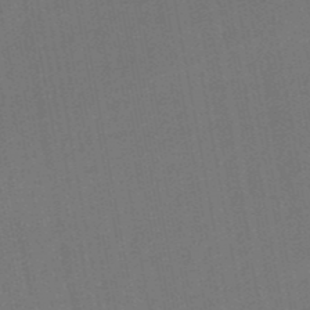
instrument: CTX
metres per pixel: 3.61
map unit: eHb
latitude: -49.6533
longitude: 73.6722
